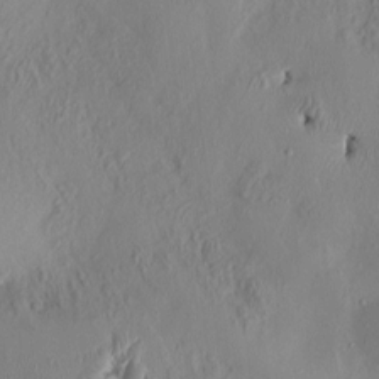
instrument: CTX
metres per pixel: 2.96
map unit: HNhu
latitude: 3.7071
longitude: -4.8380
